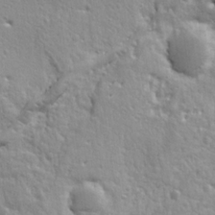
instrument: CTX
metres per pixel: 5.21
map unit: Ht
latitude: 9.3293
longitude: -76.6679
